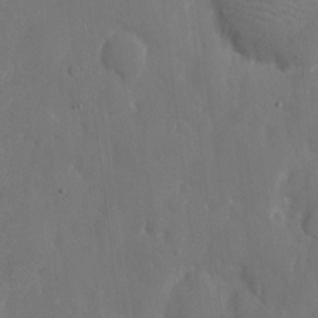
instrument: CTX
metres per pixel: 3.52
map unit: eHh
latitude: 7.2348
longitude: -68.5357
